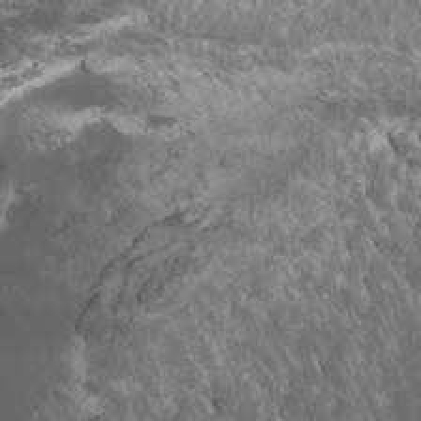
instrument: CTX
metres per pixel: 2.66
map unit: Nhu
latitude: -7.1998
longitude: -74.4223
